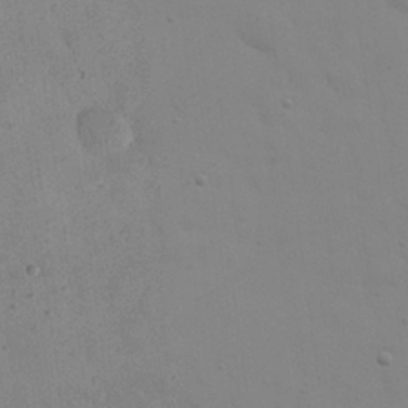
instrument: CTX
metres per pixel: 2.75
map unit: eHh
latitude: 24.5734
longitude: -65.8772
